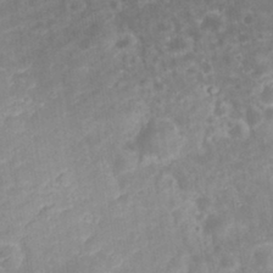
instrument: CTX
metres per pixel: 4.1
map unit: eHh
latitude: 32.6490
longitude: -61.7071
